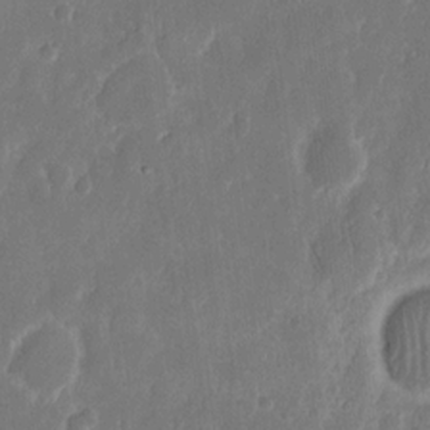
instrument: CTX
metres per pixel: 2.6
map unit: eHh
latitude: 14.1200
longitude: -72.5546
